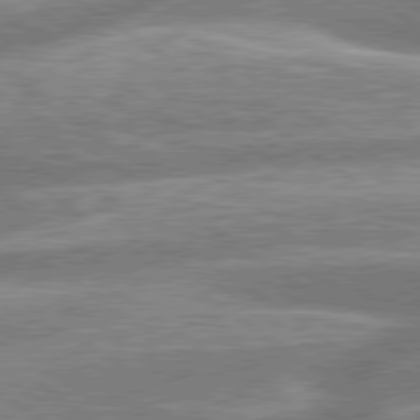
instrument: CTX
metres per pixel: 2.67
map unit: lApd
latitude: 79.5182
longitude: -159.6505
